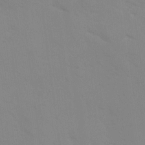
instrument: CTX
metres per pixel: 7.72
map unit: Ave
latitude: 0.8569
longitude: -112.4979
